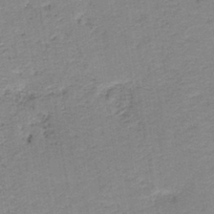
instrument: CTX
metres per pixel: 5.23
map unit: HNb
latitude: -40.0661
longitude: 50.5196
